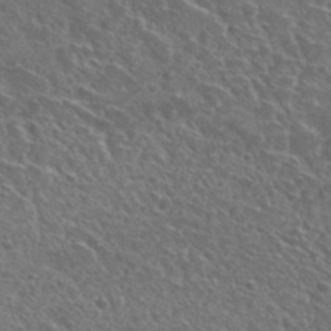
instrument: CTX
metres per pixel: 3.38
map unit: Nhu
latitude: 29.7449
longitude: -48.6679
